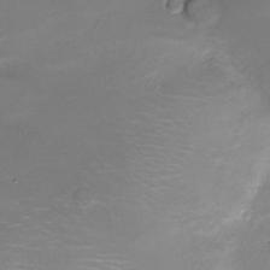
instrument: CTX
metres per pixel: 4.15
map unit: Nve
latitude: -20.5573
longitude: 104.0661
